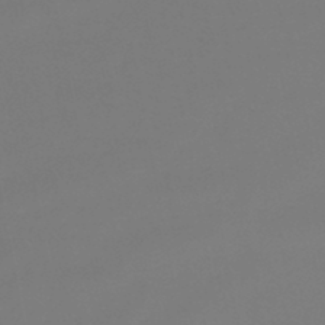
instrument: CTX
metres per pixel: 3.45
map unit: lHb
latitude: -47.2187
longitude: 74.2362
